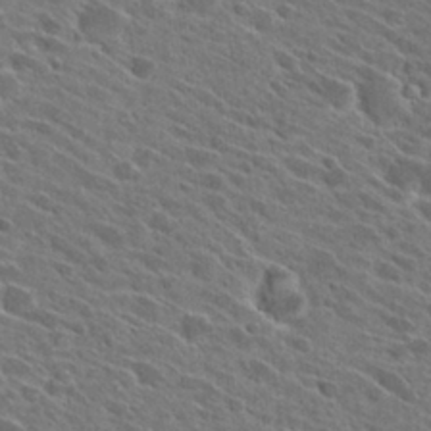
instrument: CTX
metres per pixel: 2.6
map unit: Hto
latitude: 27.2915
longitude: -42.7246
